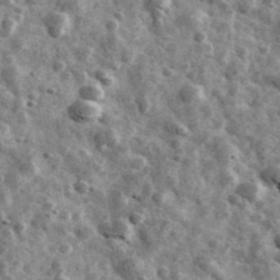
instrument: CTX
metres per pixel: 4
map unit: Ave
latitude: 42.2334
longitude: -107.7828
